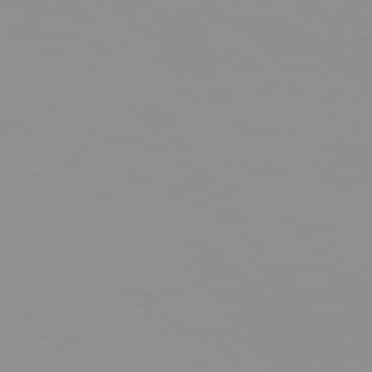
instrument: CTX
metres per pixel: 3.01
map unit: Hpe
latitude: 74.5735
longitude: -128.6490
